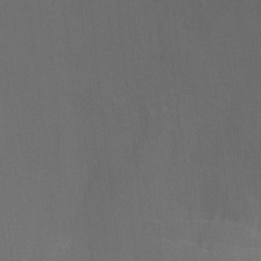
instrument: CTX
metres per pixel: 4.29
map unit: Ht
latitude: -8.8786
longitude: -38.5546
